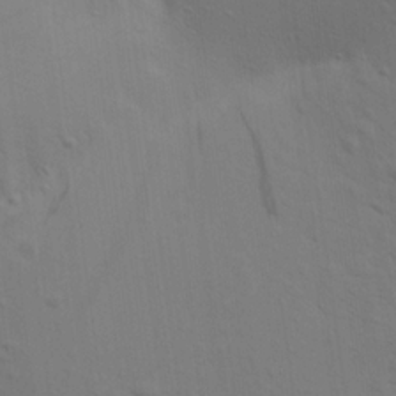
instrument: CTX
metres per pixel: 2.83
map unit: Aa
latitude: 19.4426
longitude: -142.5168
